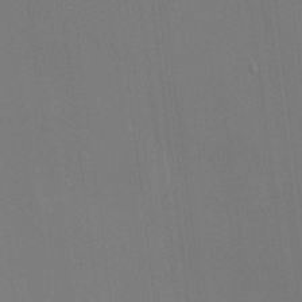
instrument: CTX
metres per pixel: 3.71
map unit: HNhu
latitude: 8.5924
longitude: 14.9920
